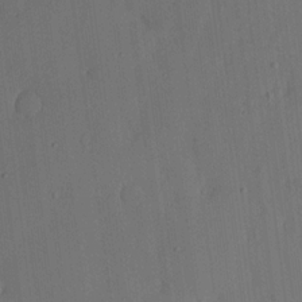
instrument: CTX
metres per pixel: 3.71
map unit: lHvf
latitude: 19.3292
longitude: -112.8191
